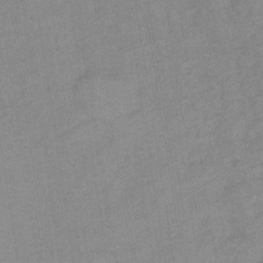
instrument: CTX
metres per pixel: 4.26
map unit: lHb
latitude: -37.1053
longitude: 71.0109
